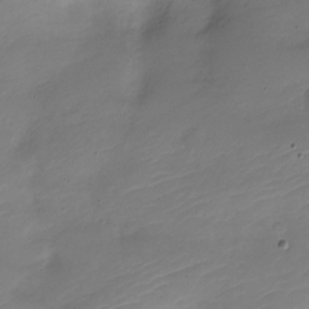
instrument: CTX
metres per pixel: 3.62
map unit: Nve
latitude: -21.7288
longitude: 106.0283
